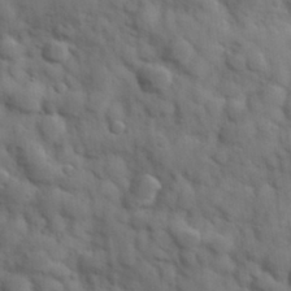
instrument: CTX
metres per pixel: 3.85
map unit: Hve
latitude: 31.5560
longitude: 150.8786
